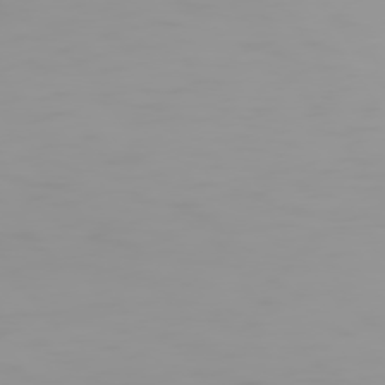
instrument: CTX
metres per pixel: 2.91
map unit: Hpe
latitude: 74.1389
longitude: -128.6868
